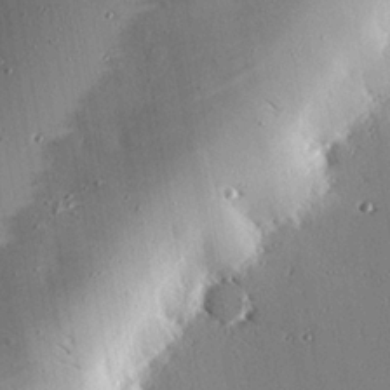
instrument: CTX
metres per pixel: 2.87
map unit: eHh
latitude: 23.4993
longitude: -90.3467
